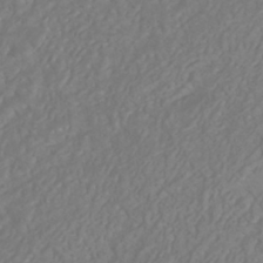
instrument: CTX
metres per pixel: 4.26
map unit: ANa
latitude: -41.7666
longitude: 104.9919
